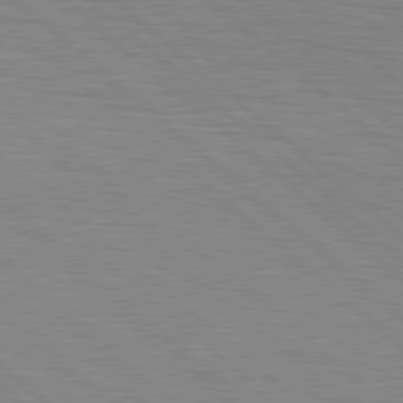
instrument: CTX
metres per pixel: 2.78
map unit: Hpe
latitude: 78.7247
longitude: -139.7450
